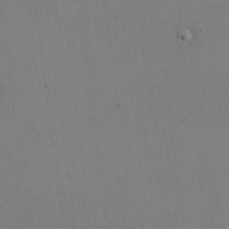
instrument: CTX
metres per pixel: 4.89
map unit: eHh
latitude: 17.2537
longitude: -67.0458
